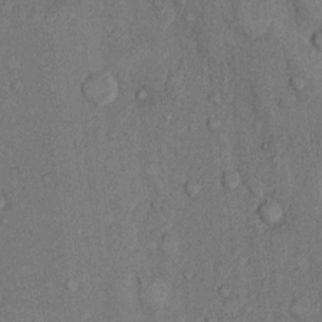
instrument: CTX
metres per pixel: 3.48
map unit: Hto
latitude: 10.0255
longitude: -59.1781
